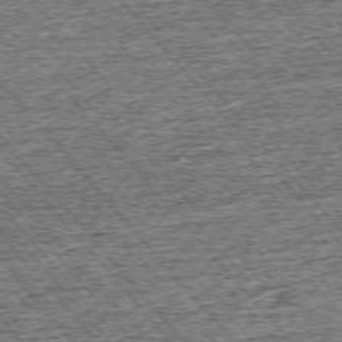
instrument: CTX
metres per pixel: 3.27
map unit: Ap
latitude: -75.6911
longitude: -91.1781
